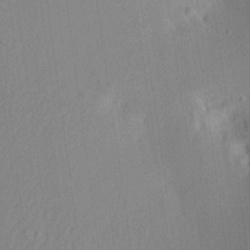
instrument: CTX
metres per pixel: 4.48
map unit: Aa
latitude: 21.0081
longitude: -147.1970
